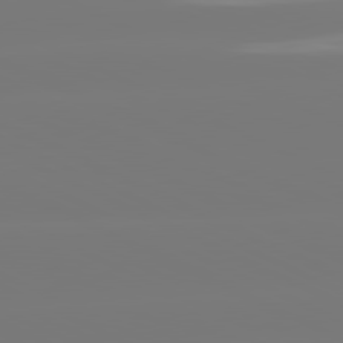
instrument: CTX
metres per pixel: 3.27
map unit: lApd
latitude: 81.0458
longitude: -148.9892
